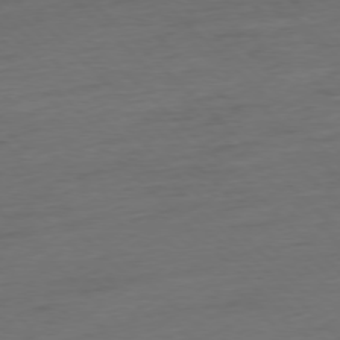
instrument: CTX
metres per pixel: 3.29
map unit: Hpe
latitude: -77.4265
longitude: -13.7639
